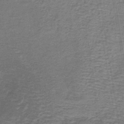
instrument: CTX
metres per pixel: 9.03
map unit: lHb
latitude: -39.2754
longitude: 59.9178
